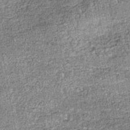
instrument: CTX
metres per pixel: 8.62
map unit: lHb
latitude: -39.1431
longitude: 64.9164
